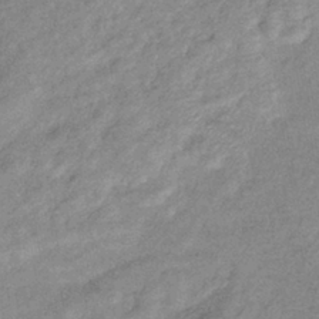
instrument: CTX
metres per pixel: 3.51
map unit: eHb
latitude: -39.0487
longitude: 80.1795
